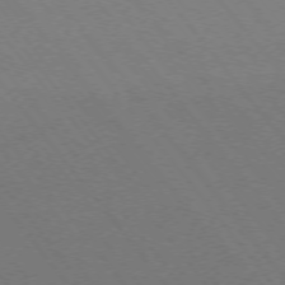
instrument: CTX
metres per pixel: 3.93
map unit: Ap
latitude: -75.4833
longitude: -75.2348
